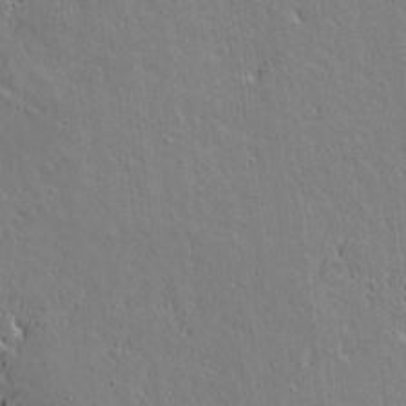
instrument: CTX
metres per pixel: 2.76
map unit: lAvf
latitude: 16.4979
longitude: -127.8961
